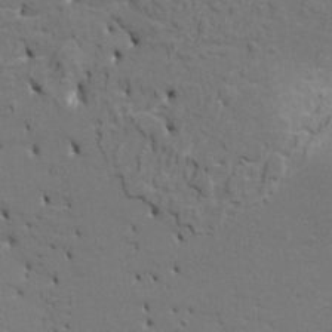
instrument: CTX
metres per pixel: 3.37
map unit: HNhu
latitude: 7.4804
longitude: -3.9339
